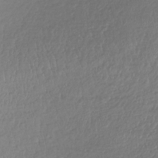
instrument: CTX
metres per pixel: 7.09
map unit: lHb
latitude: -37.6721
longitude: 69.7855
